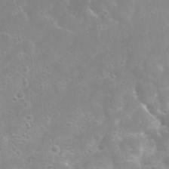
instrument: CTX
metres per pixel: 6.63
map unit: eHh
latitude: 31.2159
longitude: -58.5546
